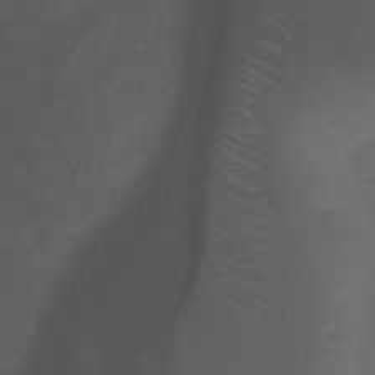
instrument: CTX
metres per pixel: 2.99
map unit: Ht
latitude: 2.1200
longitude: -22.6679
